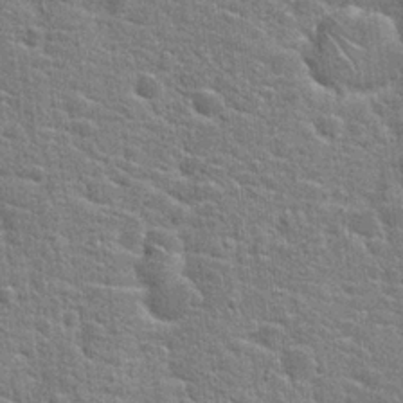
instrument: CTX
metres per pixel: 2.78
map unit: Hto
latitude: 21.2726
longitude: -43.9339
